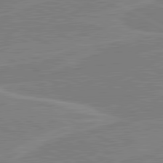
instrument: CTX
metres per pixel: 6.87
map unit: lApd
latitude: 80.8380
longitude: 122.5007
